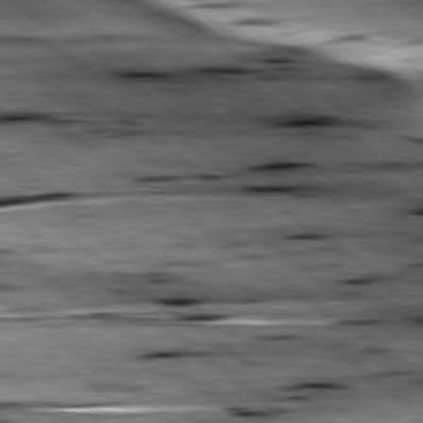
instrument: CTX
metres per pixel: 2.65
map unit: lApd
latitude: 79.1592
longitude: -48.4601
